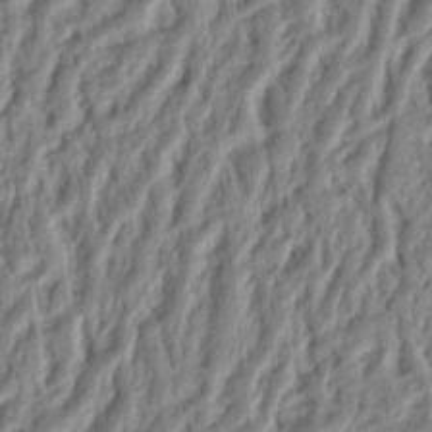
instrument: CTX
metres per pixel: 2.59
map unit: Ht
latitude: 12.0822
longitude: -75.4615
